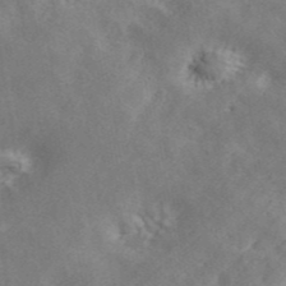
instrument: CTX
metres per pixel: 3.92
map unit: ANa
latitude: 42.1767
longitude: 50.9352
